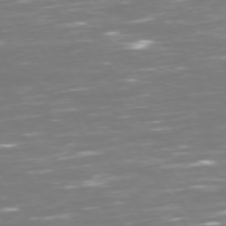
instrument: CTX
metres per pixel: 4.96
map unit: Hpe
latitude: 72.8758
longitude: -126.1767
